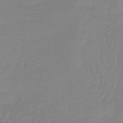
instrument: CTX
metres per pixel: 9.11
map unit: lHb
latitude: -40.4440
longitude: 67.4076
